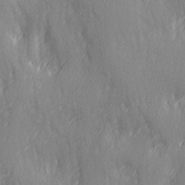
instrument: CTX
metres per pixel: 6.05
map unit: Ave
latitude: 2.7246
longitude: -112.2711
